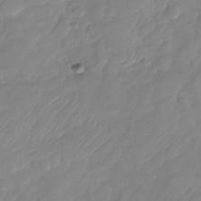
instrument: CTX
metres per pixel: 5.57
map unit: Nhu
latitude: -28.6141
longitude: -64.1389
